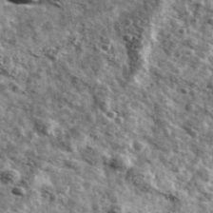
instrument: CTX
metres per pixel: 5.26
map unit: Ave
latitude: 41.4804
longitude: -107.7828
